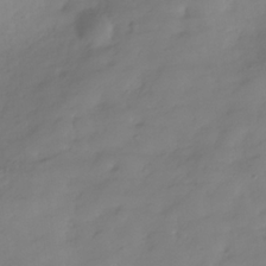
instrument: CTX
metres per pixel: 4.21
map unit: Hve
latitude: -31.4643
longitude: 89.7477
